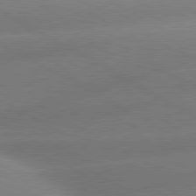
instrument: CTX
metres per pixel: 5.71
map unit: lApd
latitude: 80.3278
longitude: -155.9906
